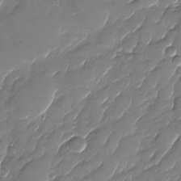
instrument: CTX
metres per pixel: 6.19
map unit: Nhu
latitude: -28.5763
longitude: -64.9325
